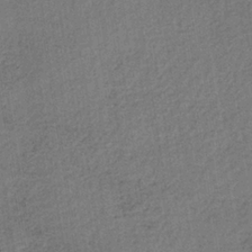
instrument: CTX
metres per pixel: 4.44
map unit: lHb
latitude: -34.6707
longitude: 62.8030
